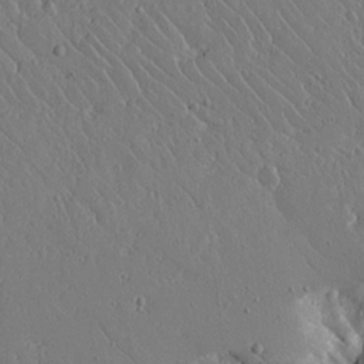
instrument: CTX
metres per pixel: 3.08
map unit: Aa
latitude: 12.9136
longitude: -126.0822
